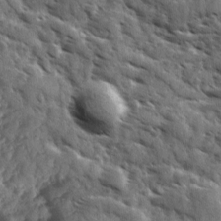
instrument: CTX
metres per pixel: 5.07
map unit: Ave
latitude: 10.9514
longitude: -103.0458
